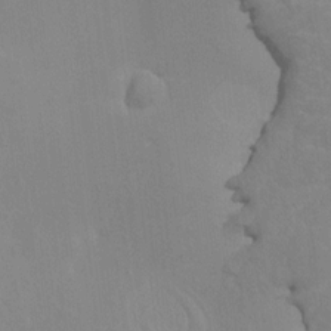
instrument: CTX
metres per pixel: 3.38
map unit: HNhu
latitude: 7.7072
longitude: -1.6694
